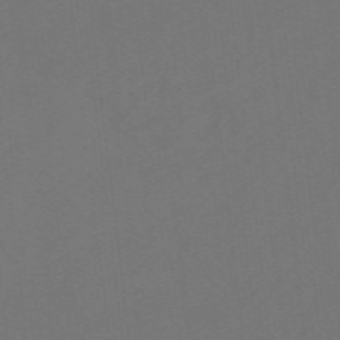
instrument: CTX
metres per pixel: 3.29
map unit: eHb
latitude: -49.4266
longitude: 83.7855
